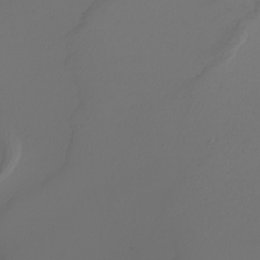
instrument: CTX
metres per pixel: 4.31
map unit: Nhu
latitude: -5.8800
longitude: -93.9339
